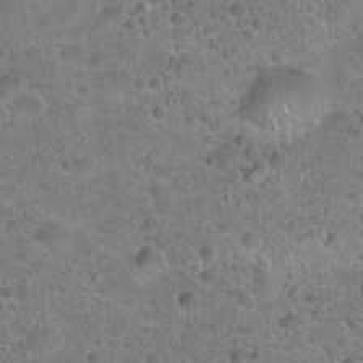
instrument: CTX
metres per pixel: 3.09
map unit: Hto
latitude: 21.8206
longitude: -49.5749
